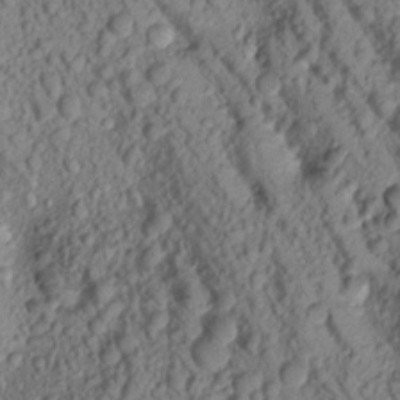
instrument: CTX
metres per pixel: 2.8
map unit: Aa
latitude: 17.8961
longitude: -146.8947
